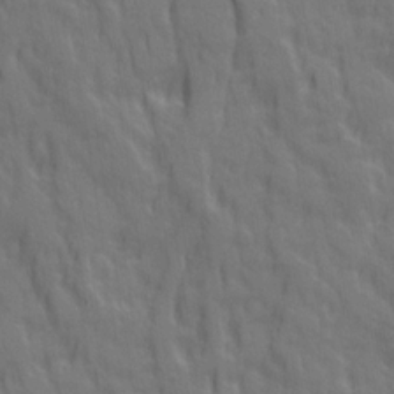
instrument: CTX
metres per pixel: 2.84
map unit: Ave
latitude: 20.2334
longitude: -134.1766
